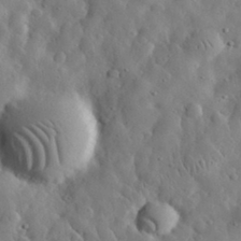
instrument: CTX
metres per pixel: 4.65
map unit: eHh
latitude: 32.1011
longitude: -73.8206
